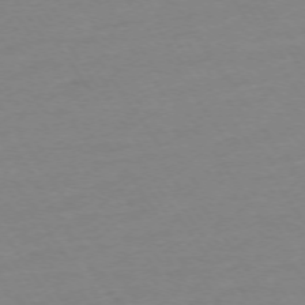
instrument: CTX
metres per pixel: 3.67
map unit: Ap
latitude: -74.3873
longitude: -81.3859
